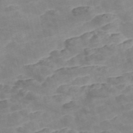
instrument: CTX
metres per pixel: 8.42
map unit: Nve
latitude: -56.9730
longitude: 50.9731
